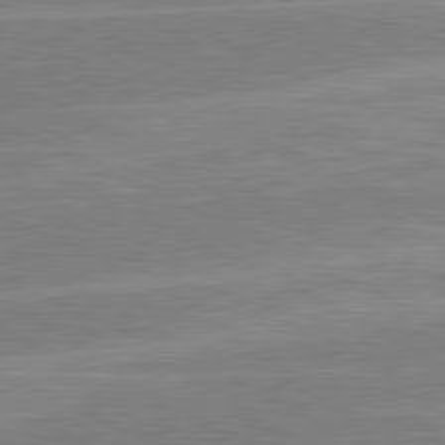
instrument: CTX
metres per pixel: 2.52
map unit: lApd
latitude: 80.9325
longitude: -126.0255
